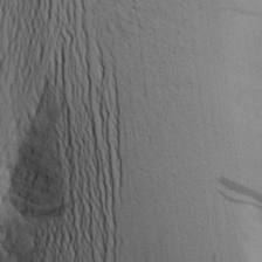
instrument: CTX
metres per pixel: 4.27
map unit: Aa
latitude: 20.6302
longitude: -144.2711
